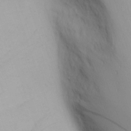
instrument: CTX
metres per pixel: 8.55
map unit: Nhu
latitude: -2.9919
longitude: -72.6302
